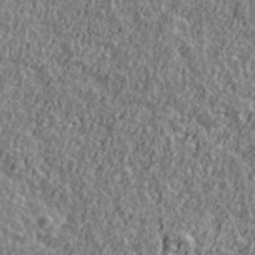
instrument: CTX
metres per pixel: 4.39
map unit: Ave
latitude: 41.6504
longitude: -111.8395
